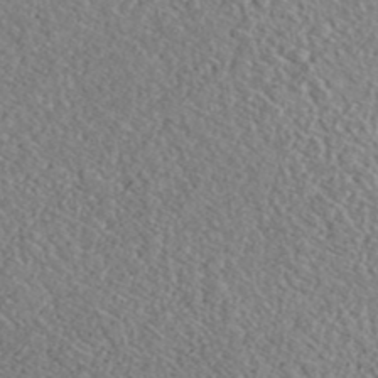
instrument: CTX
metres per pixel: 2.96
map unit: ANa
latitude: 40.4412
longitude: 18.8975
